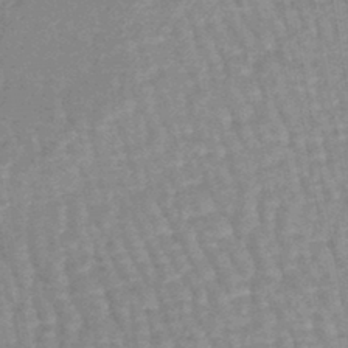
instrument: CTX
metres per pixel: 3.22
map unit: lHb
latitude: -45.2187
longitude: 79.7099
